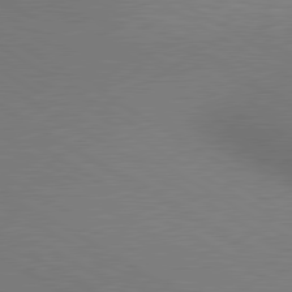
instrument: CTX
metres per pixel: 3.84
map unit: lApd
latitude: 80.2711
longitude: 126.1227
